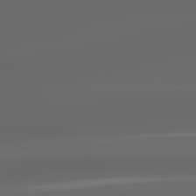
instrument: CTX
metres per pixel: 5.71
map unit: lApd
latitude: 83.4993
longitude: -127.5938
